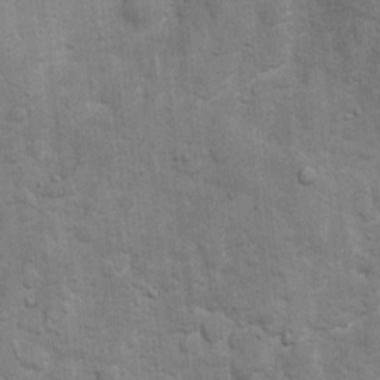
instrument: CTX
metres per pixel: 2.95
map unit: Ht
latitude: 4.1956
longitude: -22.5357
